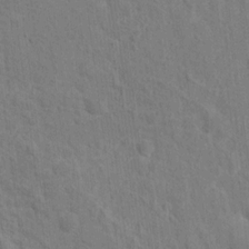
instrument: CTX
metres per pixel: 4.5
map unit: Hto
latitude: 14.0822
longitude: -38.1011
